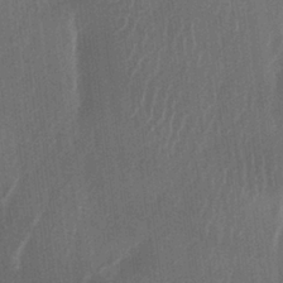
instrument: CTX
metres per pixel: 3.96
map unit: lAa
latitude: -6.8786
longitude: -129.0647
